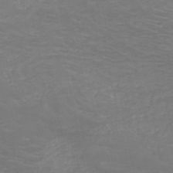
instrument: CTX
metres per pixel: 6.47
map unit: HNb
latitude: -48.9731
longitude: -46.7058
